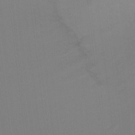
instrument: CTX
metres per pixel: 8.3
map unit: Ht
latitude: -9.6344
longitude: -37.9717
